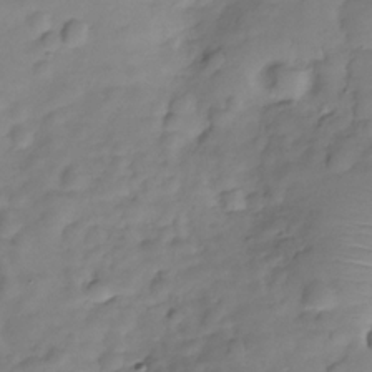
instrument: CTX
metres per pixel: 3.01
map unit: Hve
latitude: -29.1809
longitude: 94.5384
